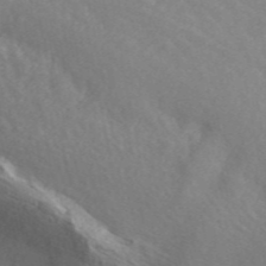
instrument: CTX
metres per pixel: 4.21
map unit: ANa
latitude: 46.5168
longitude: 27.0297
